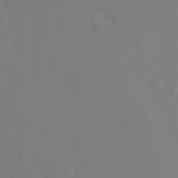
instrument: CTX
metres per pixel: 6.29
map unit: Ht
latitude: -11.4077
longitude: -20.6869
